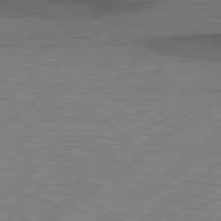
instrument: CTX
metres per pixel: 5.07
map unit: Hpe
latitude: 79.3482
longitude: -120.5546
